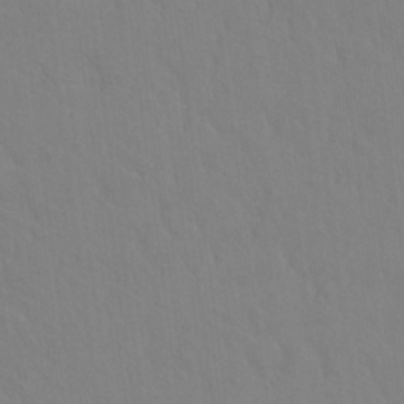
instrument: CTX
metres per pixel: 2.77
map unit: Hto
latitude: 18.2711
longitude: -39.5938
